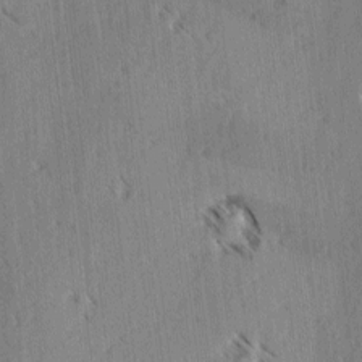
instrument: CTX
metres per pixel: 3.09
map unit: lAvf
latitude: -4.5951
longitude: -114.0255
